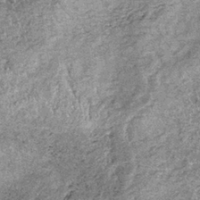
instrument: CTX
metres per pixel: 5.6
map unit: lHb
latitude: -36.8219
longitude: 66.8219
